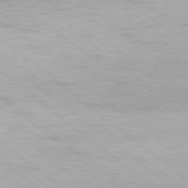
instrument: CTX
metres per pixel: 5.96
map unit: Hpe
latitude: -79.1242
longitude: 12.4818
